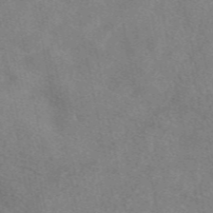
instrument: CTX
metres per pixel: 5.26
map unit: eAb
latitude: 48.0444
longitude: 121.8800
